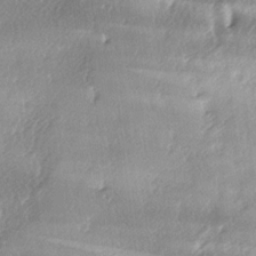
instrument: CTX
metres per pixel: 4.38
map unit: lAa
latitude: -4.9163
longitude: -125.4804
